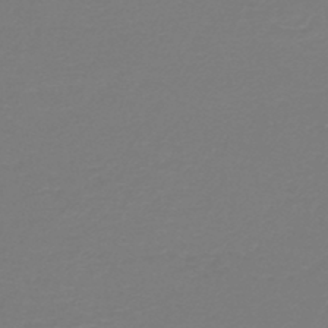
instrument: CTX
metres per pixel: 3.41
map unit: HNb
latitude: -46.5384
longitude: 53.8422
